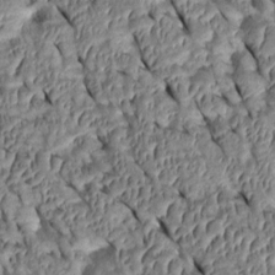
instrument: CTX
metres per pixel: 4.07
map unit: Htu
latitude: 1.0647
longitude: 148.0850
